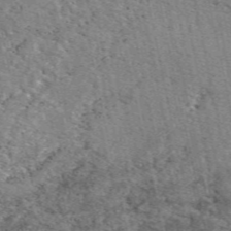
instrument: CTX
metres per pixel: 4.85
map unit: eAb
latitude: 49.8205
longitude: 114.2361
